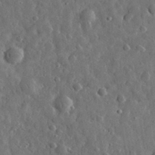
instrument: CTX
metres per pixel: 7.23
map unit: eHh
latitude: 31.3482
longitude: -74.4979
